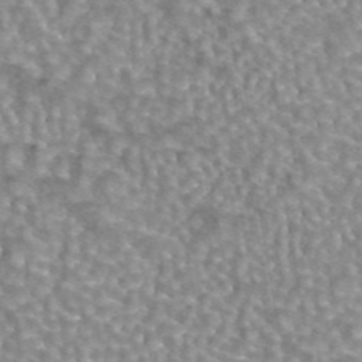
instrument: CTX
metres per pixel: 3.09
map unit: eAb
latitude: 44.1766
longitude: 107.3510
